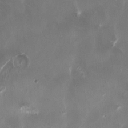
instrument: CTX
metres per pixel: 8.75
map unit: HNhu
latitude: 1.3103
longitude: -3.4237
